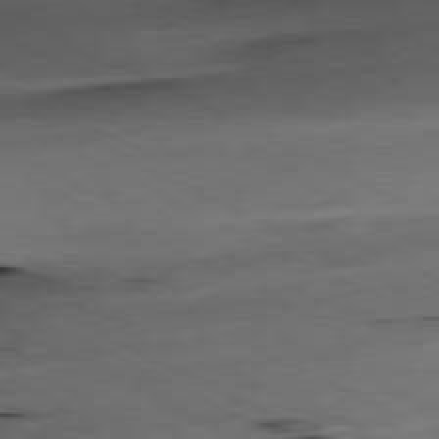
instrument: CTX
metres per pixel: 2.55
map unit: Ap
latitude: -81.3699
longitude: -70.5357
